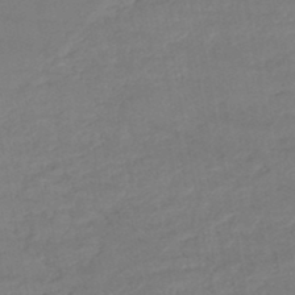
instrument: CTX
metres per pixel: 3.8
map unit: lHb
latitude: -46.8030
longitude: 75.5588
